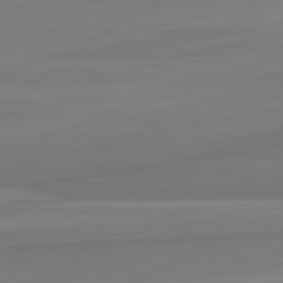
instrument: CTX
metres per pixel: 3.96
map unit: lApd
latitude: 82.5545
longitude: 170.0661
